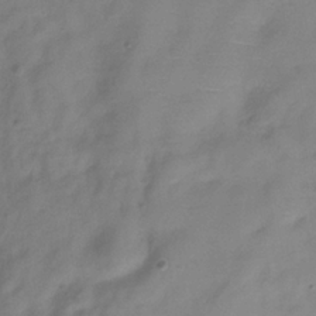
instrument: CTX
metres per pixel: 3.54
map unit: Hve
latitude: -33.1243
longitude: 90.0850
